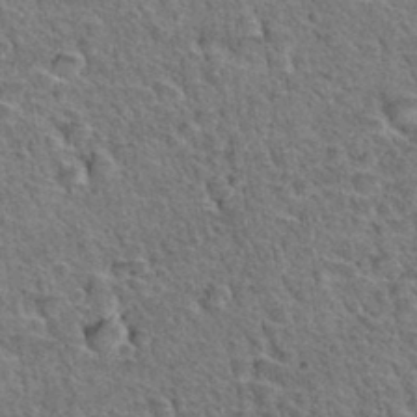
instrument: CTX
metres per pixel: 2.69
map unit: Hto
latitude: 35.0836
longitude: -46.4601
